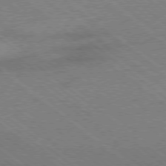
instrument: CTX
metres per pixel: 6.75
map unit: Hpe
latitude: -78.9352
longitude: -15.7261
